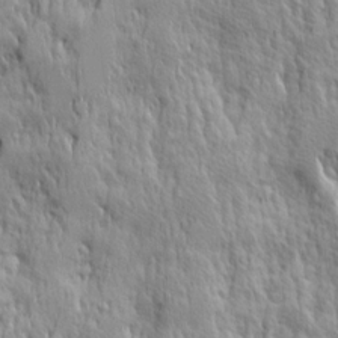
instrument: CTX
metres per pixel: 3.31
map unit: Ave
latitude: 14.6113
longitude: -134.4223
